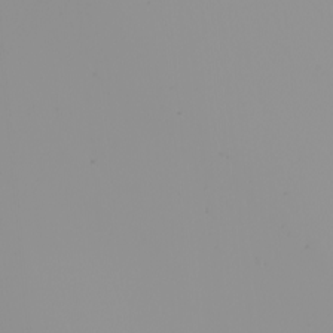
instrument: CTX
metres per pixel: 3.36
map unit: Nhu
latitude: -6.2550
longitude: -93.8772
